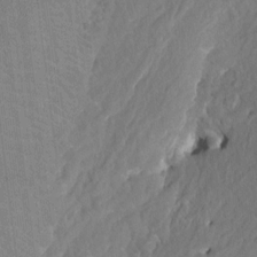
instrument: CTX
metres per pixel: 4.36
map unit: HNhu
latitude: 8.0633
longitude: -6.0255
